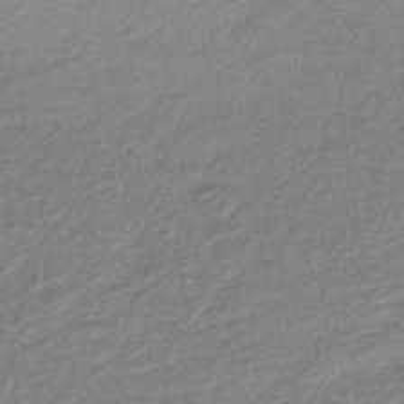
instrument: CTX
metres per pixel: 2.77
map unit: lHb
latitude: -36.5951
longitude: 71.6722
